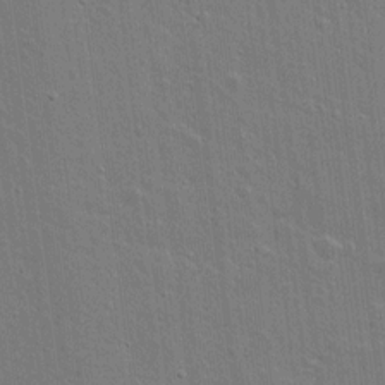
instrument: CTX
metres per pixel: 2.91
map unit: lAvf
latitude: 15.4994
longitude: -128.1200
